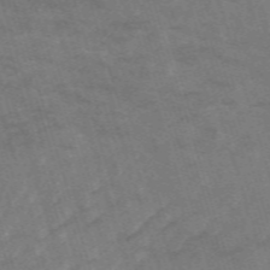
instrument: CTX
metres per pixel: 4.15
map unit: HNb
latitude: -53.6721
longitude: -42.6113
